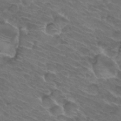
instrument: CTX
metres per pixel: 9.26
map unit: Hto
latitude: 32.4034
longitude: -44.1766
